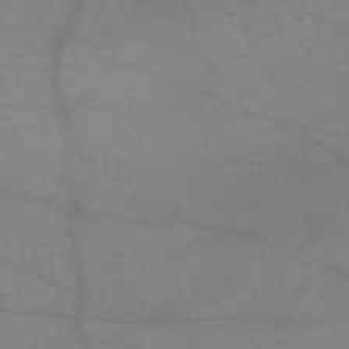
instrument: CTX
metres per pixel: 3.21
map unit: eHh
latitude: -61.1809
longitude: 54.3117
